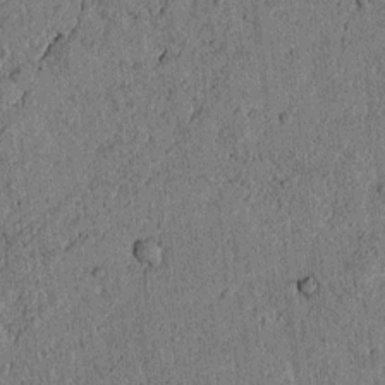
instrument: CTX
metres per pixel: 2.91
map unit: lAvf
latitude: 4.3467
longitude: 158.4628
